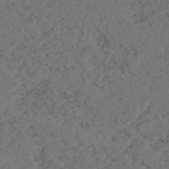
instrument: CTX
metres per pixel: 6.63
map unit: ANa
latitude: 44.3279
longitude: 37.3320
